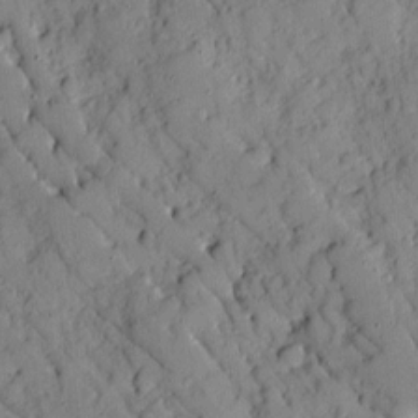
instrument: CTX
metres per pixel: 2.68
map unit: Ave
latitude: 10.1956
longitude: -101.5938
